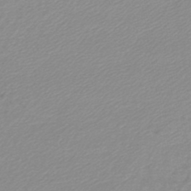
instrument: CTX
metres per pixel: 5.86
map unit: lHb
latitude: -45.5777
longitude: 65.5966
